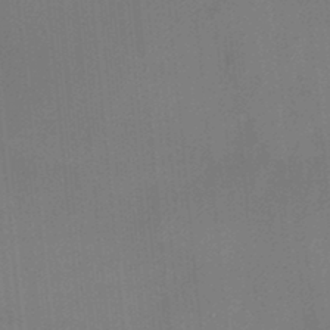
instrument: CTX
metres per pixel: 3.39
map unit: HNhu
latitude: 13.4616
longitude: 10.6896
